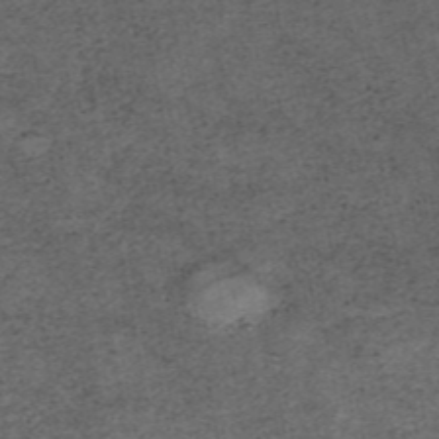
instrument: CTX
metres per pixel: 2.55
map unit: eAb
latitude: 45.1214
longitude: 122.5763
